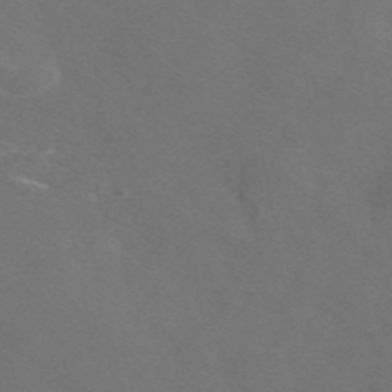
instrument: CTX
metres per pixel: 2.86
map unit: eAb
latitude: 47.1970
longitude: 117.3509
